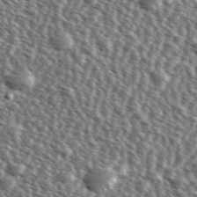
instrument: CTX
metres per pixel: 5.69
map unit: Ave
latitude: 37.5371
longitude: -112.2900
